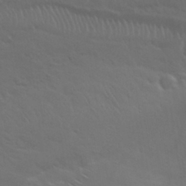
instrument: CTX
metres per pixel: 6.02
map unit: Nhu
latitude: 30.0633
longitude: -50.7813
